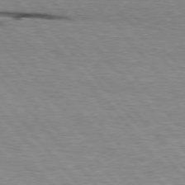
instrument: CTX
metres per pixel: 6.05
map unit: lApd
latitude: 76.3278
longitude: -86.8002
